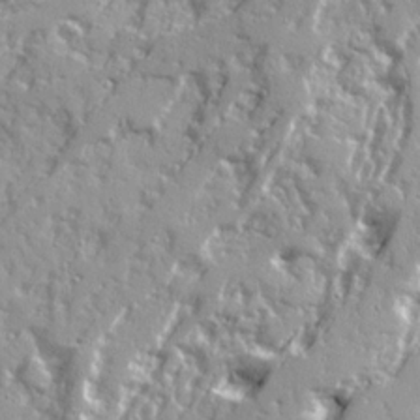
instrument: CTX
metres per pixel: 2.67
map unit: Ave
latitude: 21.2537
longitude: -131.1026
